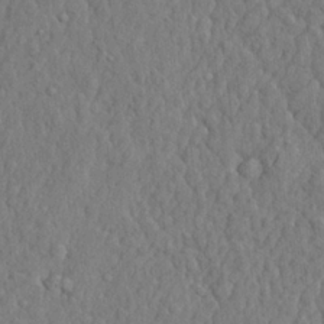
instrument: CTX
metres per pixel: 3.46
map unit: lHvf
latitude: 22.3089
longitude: 142.4629
